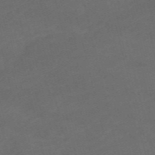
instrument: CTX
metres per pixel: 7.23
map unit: HNb
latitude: -54.6519
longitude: -35.8772
